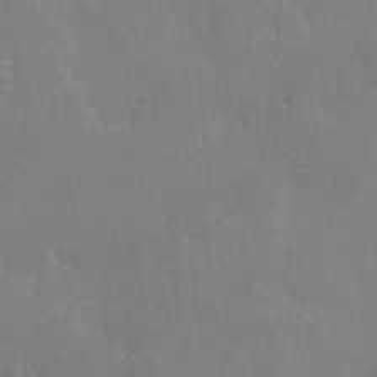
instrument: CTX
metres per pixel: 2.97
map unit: HNhu
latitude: 7.0269
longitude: -2.9891
